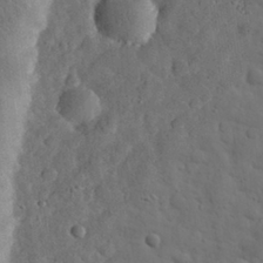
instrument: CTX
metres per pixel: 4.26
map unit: eHh
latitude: 30.6113
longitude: -69.3104
